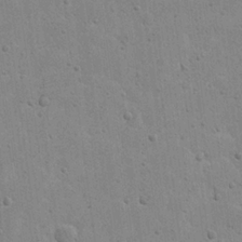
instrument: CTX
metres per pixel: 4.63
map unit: eHh
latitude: 21.5938
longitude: -68.5168
